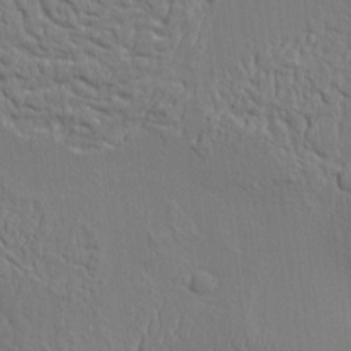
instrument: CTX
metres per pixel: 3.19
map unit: Aa
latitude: 9.2159
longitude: -131.3671
